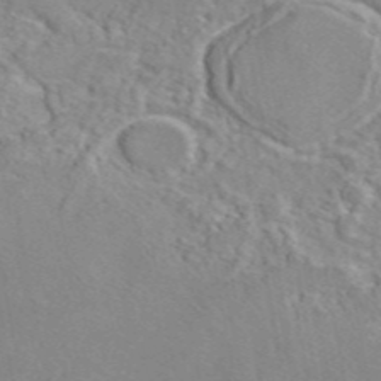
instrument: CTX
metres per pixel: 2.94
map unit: eAb
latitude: 46.1200
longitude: 110.9541
